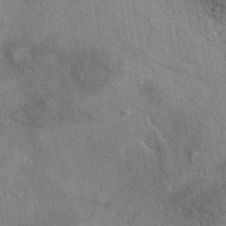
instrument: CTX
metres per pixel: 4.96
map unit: eAb
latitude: 40.4978
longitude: 107.8801
